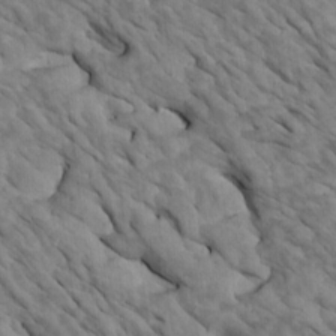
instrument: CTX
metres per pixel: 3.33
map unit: Htu
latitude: 1.8016
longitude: 143.5777
